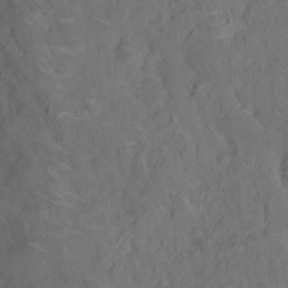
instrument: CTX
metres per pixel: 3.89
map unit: Nhu
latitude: 14.3279
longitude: -36.2523
